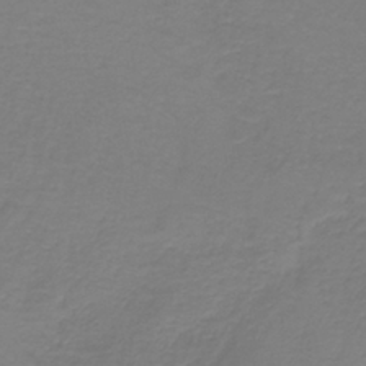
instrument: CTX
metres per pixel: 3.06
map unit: HNb
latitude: -37.9556
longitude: 54.4251
